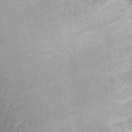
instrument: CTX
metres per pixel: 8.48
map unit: Ht
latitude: -2.9352
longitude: -14.9892
